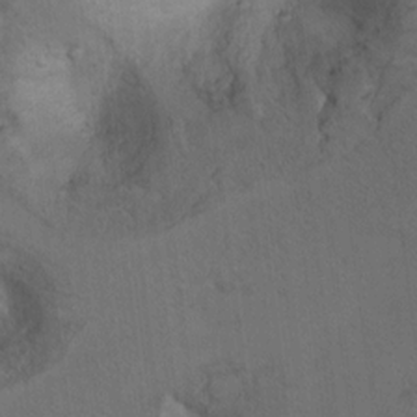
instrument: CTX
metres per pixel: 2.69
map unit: Ht
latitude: 9.4615
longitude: -31.9717
